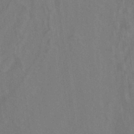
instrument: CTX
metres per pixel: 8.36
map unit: ANa
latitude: -38.6708
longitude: 96.1417
